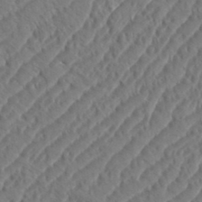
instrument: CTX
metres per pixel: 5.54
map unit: eHh
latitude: 36.7246
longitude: -137.9528
